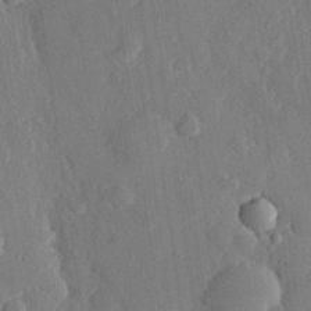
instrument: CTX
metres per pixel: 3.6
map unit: eHh
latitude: 28.9513
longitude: -79.8395
